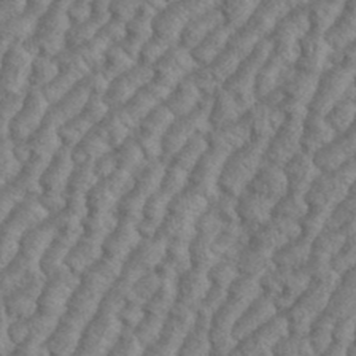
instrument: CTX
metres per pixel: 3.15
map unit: eHh
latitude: 37.3104
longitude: -137.3293
